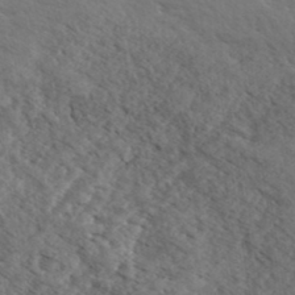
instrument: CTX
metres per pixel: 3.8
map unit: eHh
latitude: 35.8016
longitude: -139.9906
